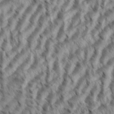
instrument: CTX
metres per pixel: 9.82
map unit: eHh
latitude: 35.4048
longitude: -138.3845
